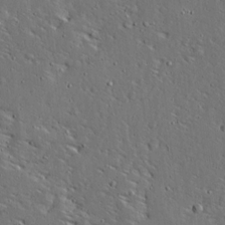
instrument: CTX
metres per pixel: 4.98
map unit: Ave
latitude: 13.8395
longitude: -138.2522
